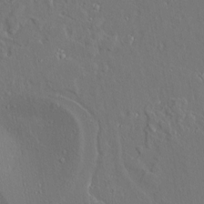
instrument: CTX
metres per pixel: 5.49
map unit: Aa
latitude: 9.2159
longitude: -132.5546
